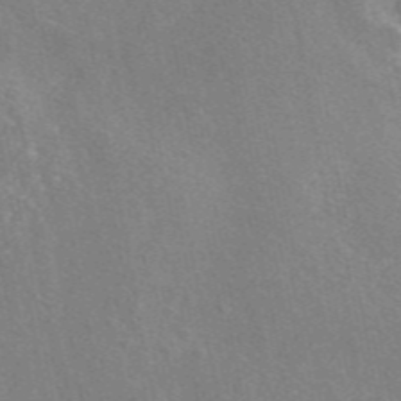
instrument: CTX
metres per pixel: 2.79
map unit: eAb
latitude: 46.8191
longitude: 114.3684
